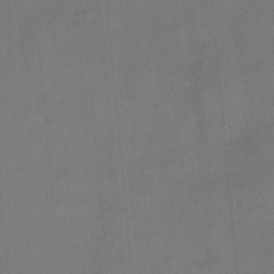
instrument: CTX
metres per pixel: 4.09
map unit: HNhu
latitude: 12.1200
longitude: 10.6519
